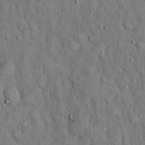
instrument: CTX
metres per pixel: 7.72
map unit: Hto
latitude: 14.9514
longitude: -58.4223
